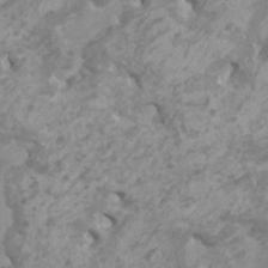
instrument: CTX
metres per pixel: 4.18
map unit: HNhu
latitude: 1.8205
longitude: -1.3103
